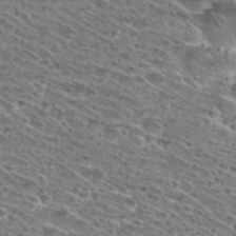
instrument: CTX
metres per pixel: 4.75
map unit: Hto
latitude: 29.0647
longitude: -45.6505
